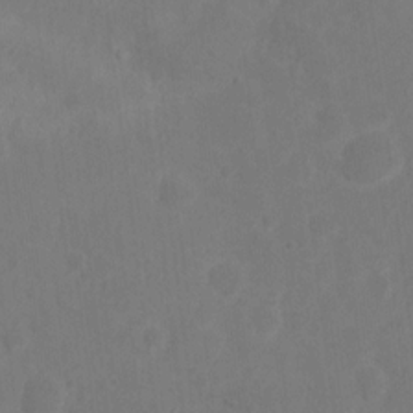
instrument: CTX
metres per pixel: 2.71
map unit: Nhu
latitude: 10.7246
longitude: -27.5371
